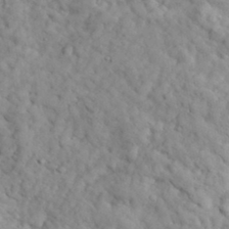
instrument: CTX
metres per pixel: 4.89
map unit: lHvf
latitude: 35.2726
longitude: -86.4034
